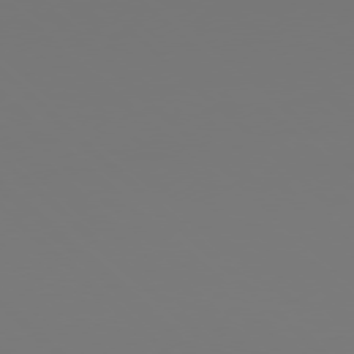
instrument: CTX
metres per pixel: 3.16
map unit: Hpe
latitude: 76.9702
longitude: -165.2726
